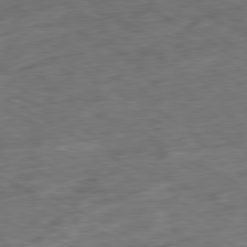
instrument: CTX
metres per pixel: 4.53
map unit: Ap
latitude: -80.5196
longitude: -73.9528
